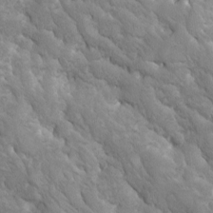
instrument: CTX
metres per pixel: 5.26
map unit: Ave
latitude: -11.3888
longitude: -118.8758
